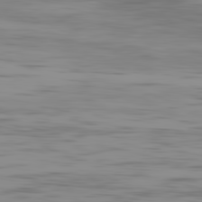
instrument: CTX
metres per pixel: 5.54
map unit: Hpe
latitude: -81.8045
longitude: 15.3510
